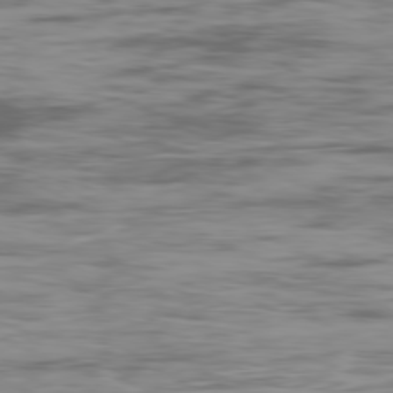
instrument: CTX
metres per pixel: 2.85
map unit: Ap
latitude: -80.0850
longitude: -73.5183
